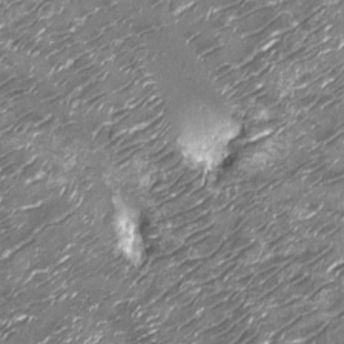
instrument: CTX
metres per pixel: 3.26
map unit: Nhu
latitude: -13.8422
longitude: -22.7813
